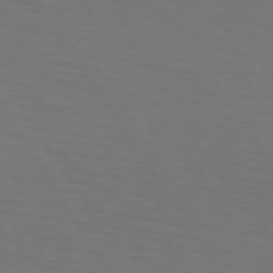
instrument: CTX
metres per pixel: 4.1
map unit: lApd
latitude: 73.4049
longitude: -75.3860
